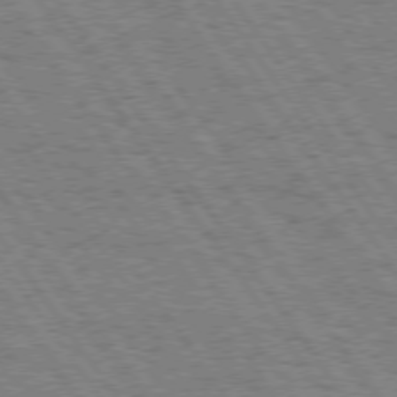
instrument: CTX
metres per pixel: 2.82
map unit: Hpe
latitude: 74.2712
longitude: -139.0647
